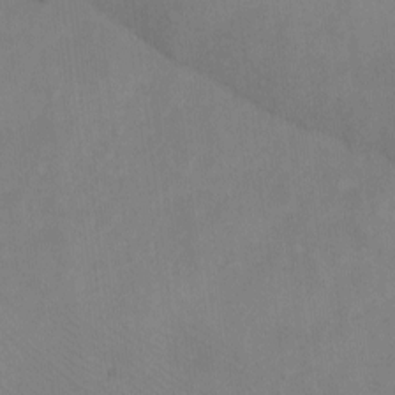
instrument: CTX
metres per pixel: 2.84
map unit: eHh
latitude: -8.6518
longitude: -68.9513
